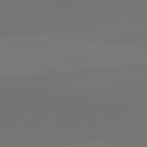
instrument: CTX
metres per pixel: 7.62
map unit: lApd
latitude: 81.8394
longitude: -154.0822
